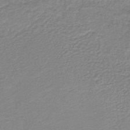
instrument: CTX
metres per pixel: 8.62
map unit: HNb
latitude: -40.6140
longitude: 49.7289
